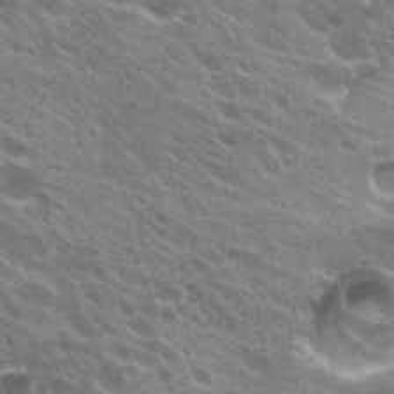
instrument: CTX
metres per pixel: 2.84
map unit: Hto
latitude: 24.8191
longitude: -38.8569
